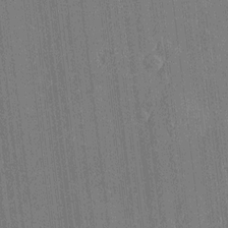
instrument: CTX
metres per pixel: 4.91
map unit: Htu
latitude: -6.4818
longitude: 176.1606
